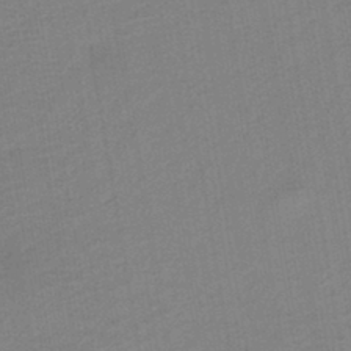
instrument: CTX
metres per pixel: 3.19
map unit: HNb
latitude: -42.0849
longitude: 50.8975
